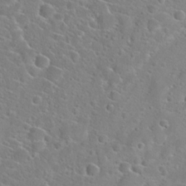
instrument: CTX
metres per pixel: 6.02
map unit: Hto
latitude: 22.8380
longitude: -45.0647
